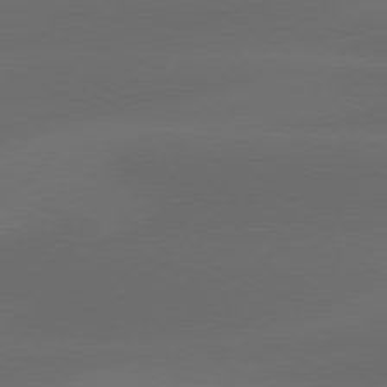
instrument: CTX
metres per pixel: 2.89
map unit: Hpe
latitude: 76.5734
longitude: -131.7828
